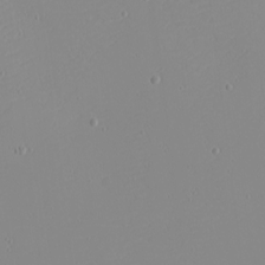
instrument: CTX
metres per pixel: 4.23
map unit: eHh
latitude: -4.3684
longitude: -82.4034
